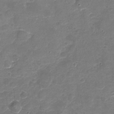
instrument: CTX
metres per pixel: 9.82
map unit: Nhu
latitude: -17.5588
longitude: -56.7246
